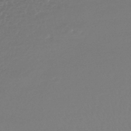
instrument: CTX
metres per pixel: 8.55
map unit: lHb
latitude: -44.3495
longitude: 68.7085
